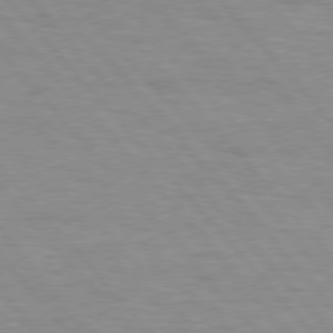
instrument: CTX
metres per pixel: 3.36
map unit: lApd
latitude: 76.0822
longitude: -87.0269
